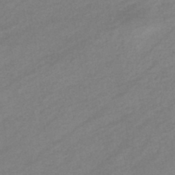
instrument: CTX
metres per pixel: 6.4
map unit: eHb
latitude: -40.0094
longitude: 82.5007
